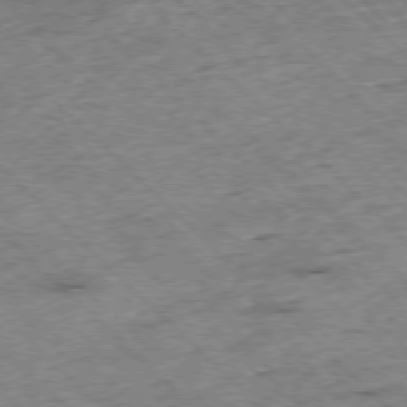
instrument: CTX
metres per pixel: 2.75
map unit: Hpe
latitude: -77.1431
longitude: -15.0648
